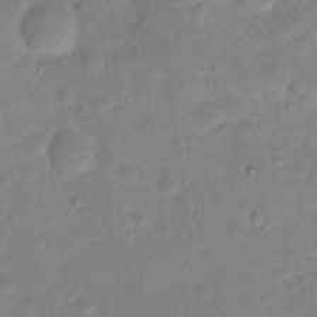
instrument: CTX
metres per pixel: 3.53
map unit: Hto
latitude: 16.3845
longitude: -37.3860
